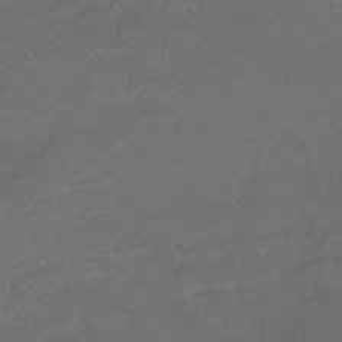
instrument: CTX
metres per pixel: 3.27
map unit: HNhu
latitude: -46.2739
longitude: 92.2173
